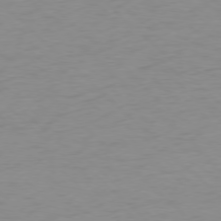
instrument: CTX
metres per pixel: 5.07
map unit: Ap
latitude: -77.8044
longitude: -70.7057
